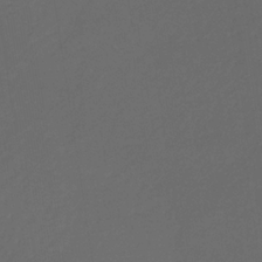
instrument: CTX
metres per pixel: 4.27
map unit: eHb
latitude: -32.1606
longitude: 72.1228
